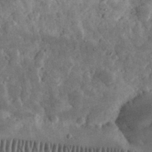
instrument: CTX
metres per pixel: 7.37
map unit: eHh
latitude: 32.9136
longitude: -70.0255
